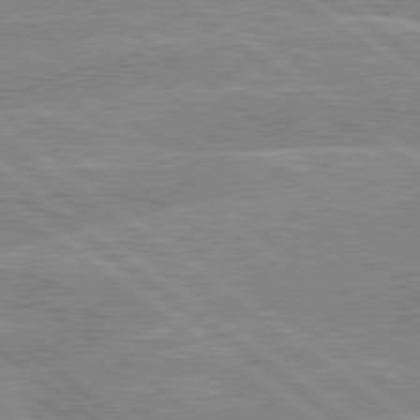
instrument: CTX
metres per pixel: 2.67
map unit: lApd
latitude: 79.2348
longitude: -156.6112
